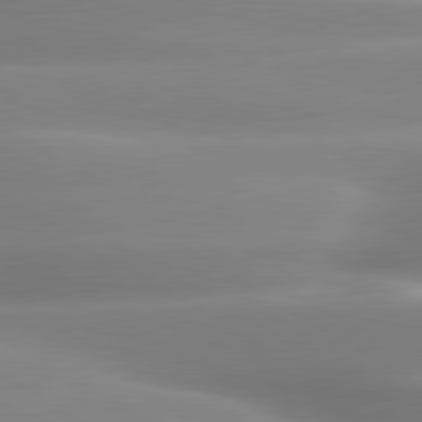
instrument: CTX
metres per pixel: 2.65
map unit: lApd
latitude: 80.1767
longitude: -137.8961
